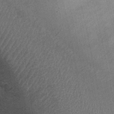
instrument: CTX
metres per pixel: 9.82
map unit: Ht
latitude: -1.3132
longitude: -15.6694
